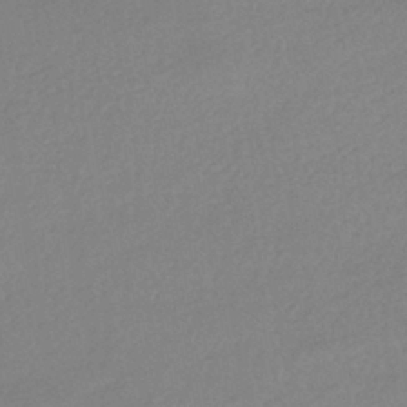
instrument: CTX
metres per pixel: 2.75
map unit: HNhu
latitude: -40.6707
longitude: 94.9730
